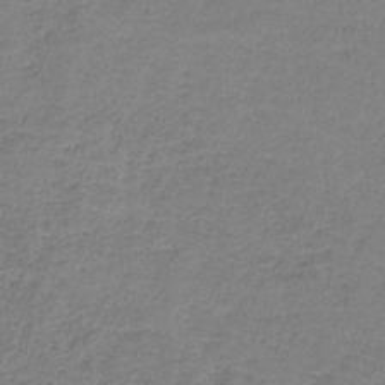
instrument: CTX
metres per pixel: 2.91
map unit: eAb
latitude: -36.2361
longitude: 52.7463
